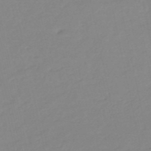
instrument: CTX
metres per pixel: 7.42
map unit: eHh
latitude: -52.5573
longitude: -24.7057
